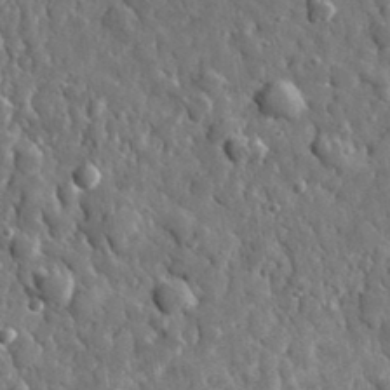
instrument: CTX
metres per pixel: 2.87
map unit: lHvf
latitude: 35.3103
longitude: -87.8016
